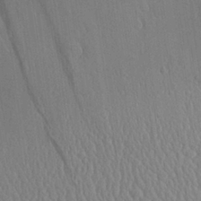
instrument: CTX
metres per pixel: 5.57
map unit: Aa
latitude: 27.3482
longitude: -138.0255
